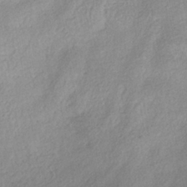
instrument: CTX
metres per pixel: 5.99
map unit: HNhu
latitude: -39.2754
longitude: 95.1242
